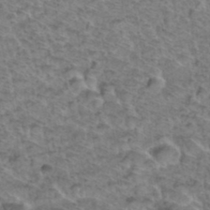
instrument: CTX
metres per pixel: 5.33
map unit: Hto
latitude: 37.0837
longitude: -47.2159
